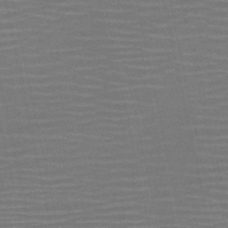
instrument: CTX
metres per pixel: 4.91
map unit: HNb
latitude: -51.6722
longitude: -47.4805
